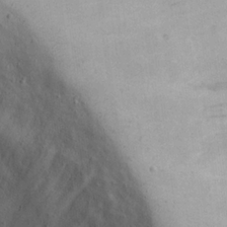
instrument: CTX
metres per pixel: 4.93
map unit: eHh
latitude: 23.5938
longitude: -68.0822
